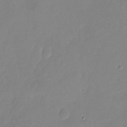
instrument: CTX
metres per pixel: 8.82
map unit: Nhu
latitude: -24.7274
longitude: -69.6316
